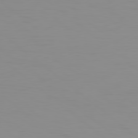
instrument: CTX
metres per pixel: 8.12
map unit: Ap
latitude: -79.3509
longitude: -71.5182
